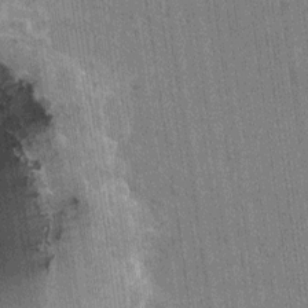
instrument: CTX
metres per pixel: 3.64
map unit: HNhu
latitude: 0.6112
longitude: -5.8016
